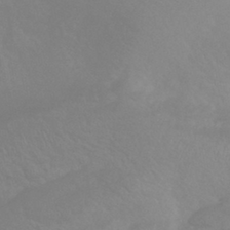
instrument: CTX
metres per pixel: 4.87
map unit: HNhu
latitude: -41.9367
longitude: 93.6344
